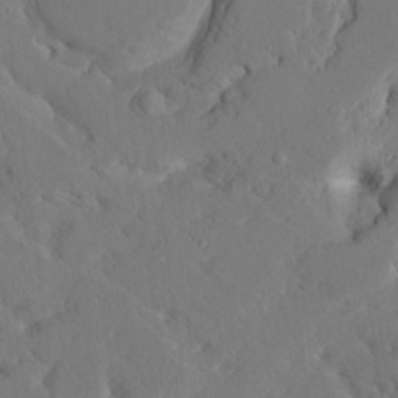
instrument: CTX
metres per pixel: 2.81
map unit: HNhu
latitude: 5.4993
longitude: -5.4426
